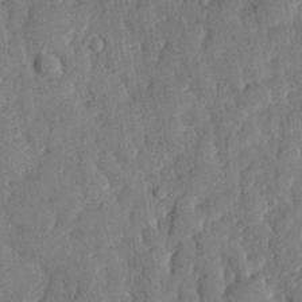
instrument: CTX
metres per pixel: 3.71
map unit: eHh
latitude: 27.8206
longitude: -77.3670
